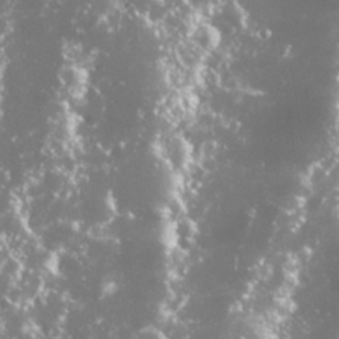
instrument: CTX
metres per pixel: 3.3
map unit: Nhu
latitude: 26.9703
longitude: -60.6490
